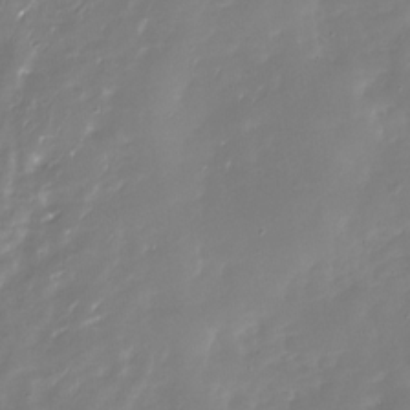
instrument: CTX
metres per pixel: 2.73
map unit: Nhu
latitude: -29.8045
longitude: -77.5938
